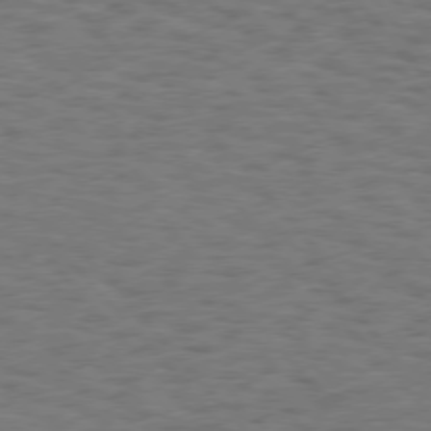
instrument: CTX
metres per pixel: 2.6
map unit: Hpe
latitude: 75.5560
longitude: -136.1200
